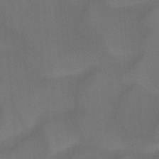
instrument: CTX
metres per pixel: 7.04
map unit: HNb
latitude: -44.6330
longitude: -43.2537
